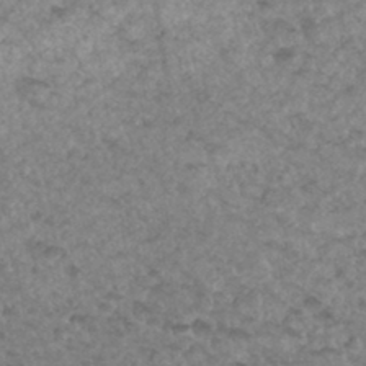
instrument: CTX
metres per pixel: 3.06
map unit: Hto
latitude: 34.1955
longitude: -49.7072
